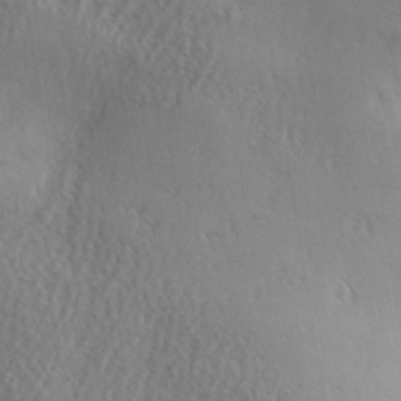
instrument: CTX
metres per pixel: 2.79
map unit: Ave
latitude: -6.2739
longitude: -120.1956
